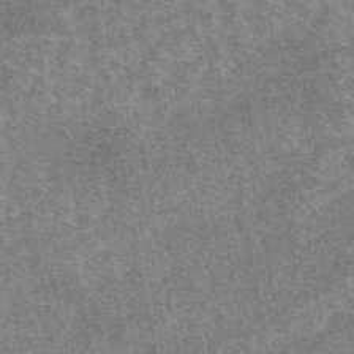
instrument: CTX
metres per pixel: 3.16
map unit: eAb
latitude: 48.1767
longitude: 117.4076
